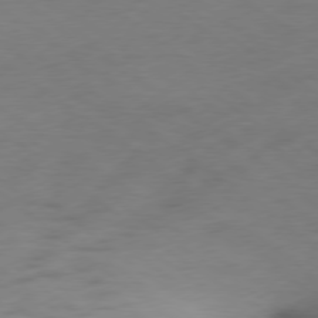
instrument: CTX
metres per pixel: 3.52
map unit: Ap
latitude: -76.9731
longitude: -76.2522
